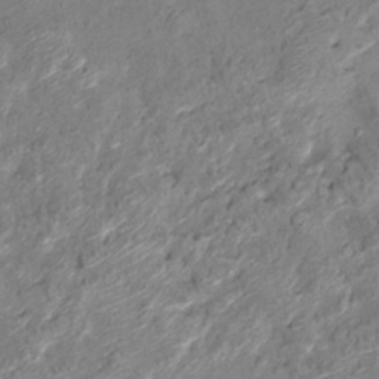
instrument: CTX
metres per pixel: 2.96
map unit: Hto
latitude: 13.8395
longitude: -29.9906
